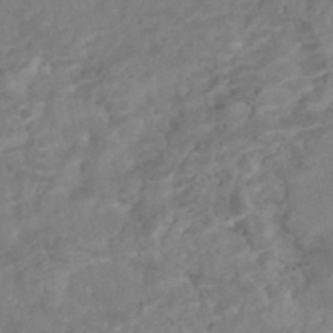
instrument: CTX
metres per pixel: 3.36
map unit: Nhe
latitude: -48.5952
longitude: -173.2725
